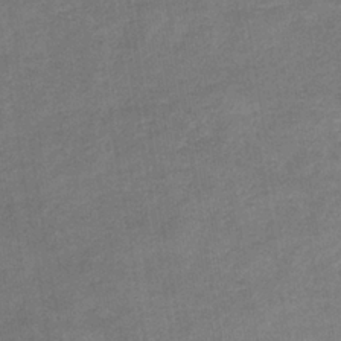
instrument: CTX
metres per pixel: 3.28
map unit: eHb
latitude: -35.4265
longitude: 77.7667
